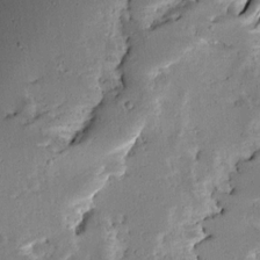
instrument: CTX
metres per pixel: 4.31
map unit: Ave
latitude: 12.7813
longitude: -137.8584
